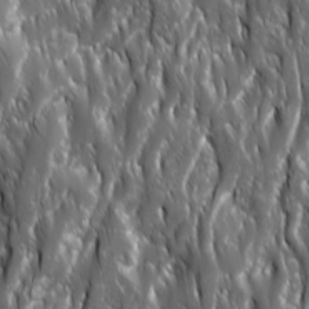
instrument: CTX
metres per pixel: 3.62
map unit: Ave
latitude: 15.6127
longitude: -133.4238
